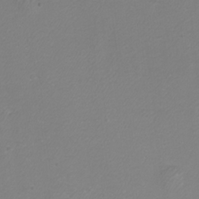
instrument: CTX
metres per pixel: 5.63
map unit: eHh
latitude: -7.1998
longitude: -75.9717
